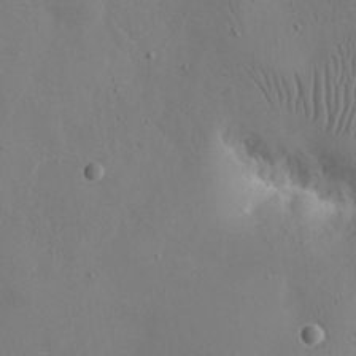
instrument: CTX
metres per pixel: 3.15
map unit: eHh
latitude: 17.6694
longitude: -70.0444
